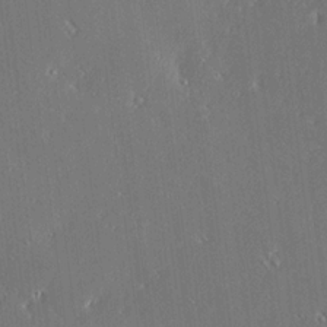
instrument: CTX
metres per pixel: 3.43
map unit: Ave
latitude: 17.9717
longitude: -139.7072
